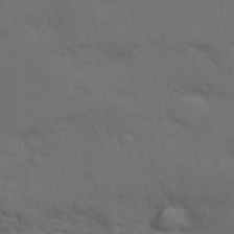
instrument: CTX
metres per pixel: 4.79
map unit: Nhu
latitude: 27.6505
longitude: -69.5749
